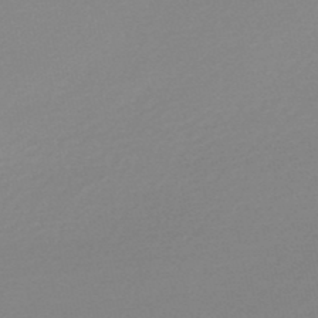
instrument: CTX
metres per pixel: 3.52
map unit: lHb
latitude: -48.5196
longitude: 65.5777
